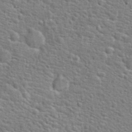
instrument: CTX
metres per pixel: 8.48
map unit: Hto
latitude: 24.1011
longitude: -48.5546
